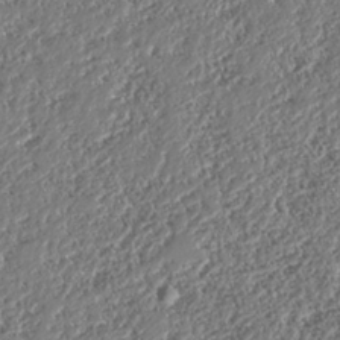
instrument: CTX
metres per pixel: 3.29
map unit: HNhu
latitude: -37.7099
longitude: 33.4455
